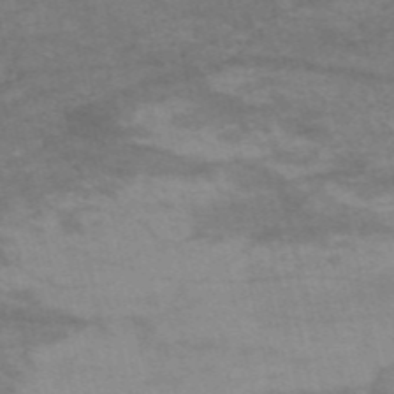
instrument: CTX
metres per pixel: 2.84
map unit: HNb
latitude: -54.5007
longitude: -44.7057
